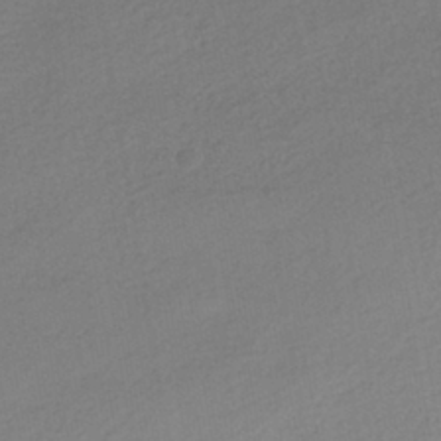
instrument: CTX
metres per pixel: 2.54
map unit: HNhu
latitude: -40.4440
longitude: 95.0675
